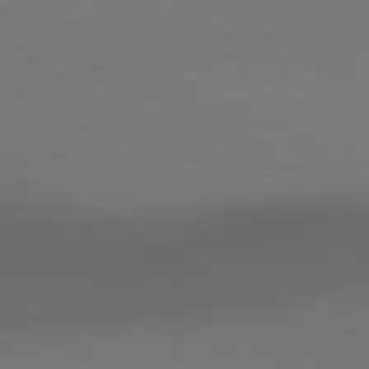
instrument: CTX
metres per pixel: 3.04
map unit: lApd
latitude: 79.1592
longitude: -173.6693
